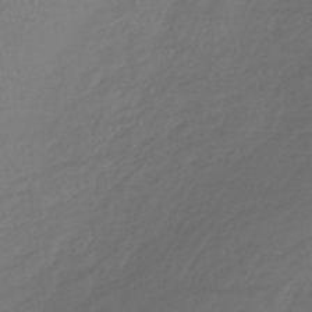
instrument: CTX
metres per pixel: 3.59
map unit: lHb
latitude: -39.4644
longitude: 70.4062
